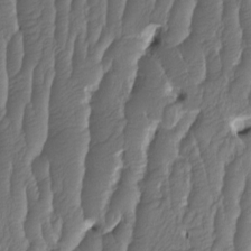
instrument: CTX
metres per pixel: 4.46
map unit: HNhu
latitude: -1.2754
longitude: 14.1228
